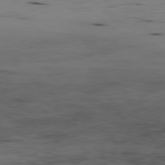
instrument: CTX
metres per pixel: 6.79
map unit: Hpe
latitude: -79.1053
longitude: 12.8975
